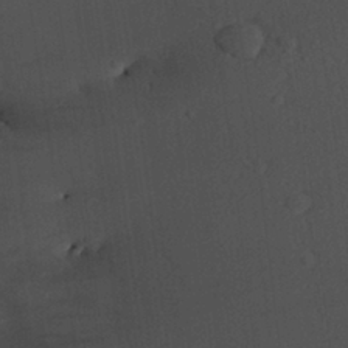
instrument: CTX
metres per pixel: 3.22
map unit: Aa
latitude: 25.5560
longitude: -136.2901
